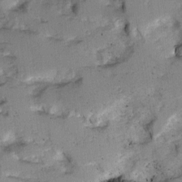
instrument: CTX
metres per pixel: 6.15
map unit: Ave
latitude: 0.7435
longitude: -110.2523
